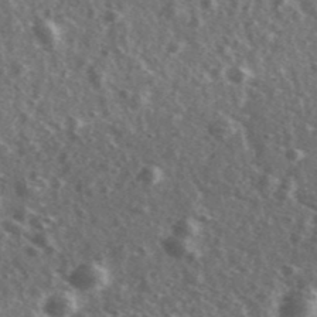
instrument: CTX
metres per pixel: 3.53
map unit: Ave
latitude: 39.4804
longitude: -109.1592
